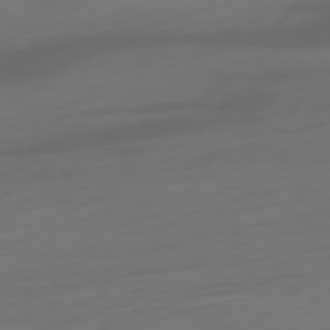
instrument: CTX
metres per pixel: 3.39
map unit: Ap
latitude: -78.0661
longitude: -78.0822
